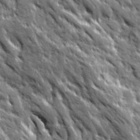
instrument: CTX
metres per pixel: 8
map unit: Ave
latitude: 19.7260
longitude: -134.8191
